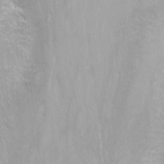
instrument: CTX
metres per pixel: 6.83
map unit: Nhu
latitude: -8.2739
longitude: -43.2159
